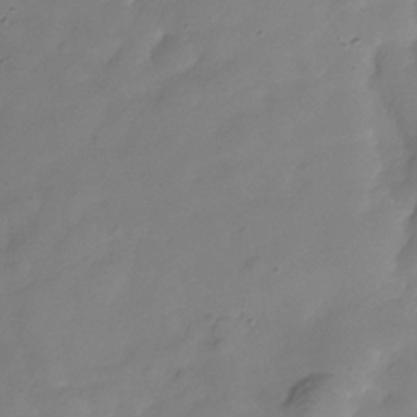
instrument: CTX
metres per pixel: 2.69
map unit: Hve
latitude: -32.2929
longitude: 93.6155
